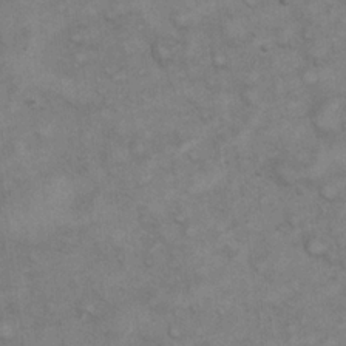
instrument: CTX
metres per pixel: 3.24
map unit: eHh
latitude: 21.4427
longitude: -59.2915
